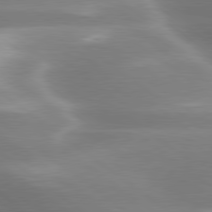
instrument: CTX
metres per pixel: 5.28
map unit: lApd
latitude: 79.9528
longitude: -118.3845
